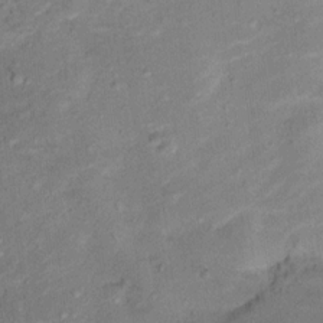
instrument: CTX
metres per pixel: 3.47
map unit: Ht
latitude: 12.8758
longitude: -39.1781
